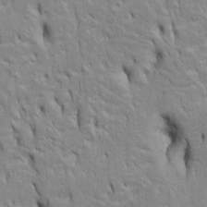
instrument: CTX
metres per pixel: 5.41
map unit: Htu
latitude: -4.8408
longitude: 151.1998
